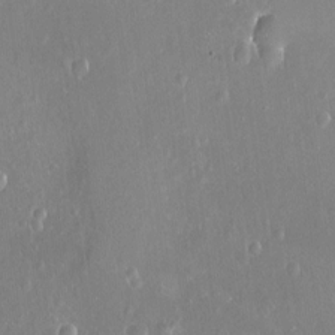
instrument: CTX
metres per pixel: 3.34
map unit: Nhu
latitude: -12.6896
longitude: -38.8380
